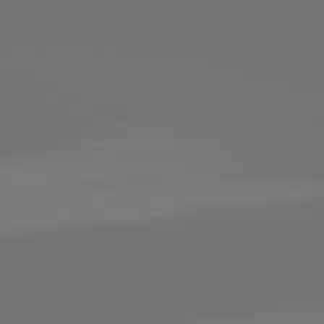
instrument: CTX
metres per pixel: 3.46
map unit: lApd
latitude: 82.1011
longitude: 155.9178
